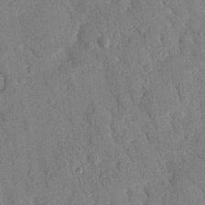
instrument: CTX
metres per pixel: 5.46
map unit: Nhu
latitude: 18.9702
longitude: -77.9339
